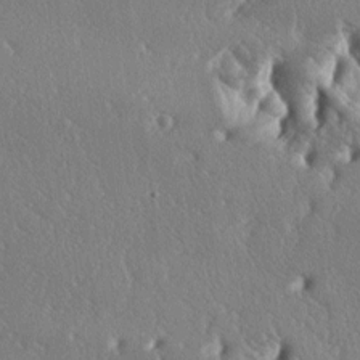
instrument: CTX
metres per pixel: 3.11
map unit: lAa
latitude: -6.9164
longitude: -124.8569
